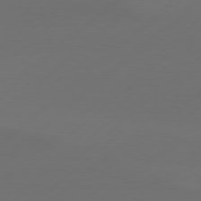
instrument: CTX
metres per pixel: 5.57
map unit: Hpe
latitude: 78.6113
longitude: -132.4601
